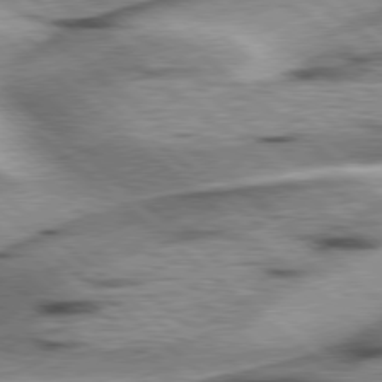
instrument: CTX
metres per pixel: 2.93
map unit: Hpe
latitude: 78.2523
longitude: -156.1388
